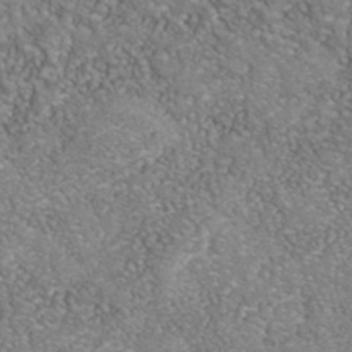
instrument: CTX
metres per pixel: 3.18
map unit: Nhe
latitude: -41.8611
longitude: -110.0444
